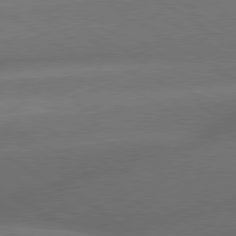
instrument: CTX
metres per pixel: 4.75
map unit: lApd
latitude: 79.7639
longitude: -154.9703
